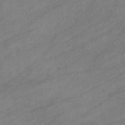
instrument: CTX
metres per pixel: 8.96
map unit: eHb
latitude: -33.2565
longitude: 71.7856
